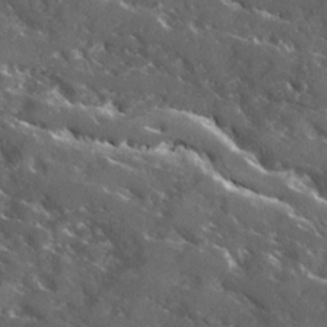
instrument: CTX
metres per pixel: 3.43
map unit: Ave
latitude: 18.1577
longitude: -130.1200
